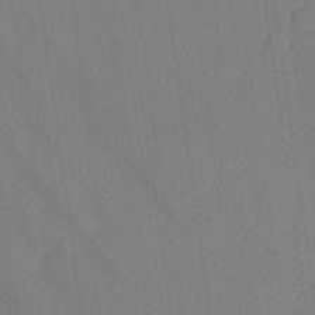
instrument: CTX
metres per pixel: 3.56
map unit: lHvf
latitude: 24.8380
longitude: 140.4629
